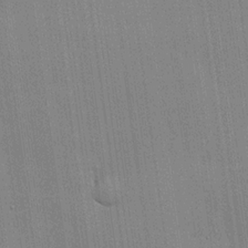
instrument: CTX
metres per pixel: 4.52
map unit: lHvf
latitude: 20.1956
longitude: 143.1809
